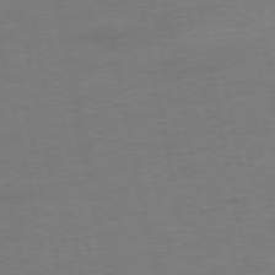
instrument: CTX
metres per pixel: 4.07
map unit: Ap
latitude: -75.9367
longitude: -74.1767
